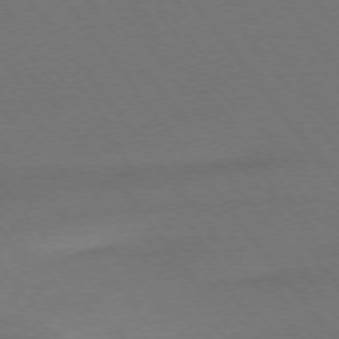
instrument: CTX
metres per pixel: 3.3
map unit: Ap
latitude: -75.3510
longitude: -83.5371
